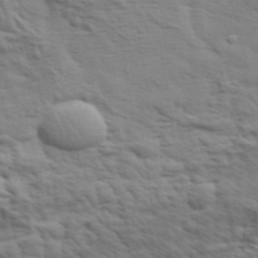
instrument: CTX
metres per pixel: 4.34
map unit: eHh
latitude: 36.9325
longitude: -81.0269
